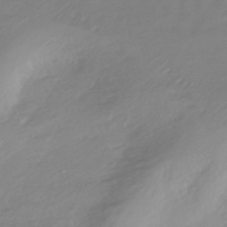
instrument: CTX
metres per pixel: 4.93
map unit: HNhu
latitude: -44.9353
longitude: 98.6896
